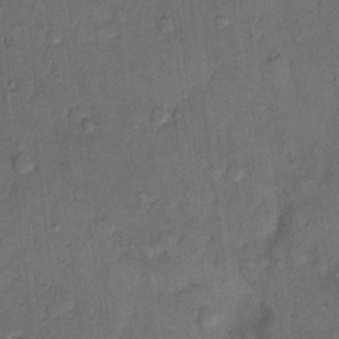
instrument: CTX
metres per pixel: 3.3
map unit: Hto
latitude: 10.9892
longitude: -61.6505
